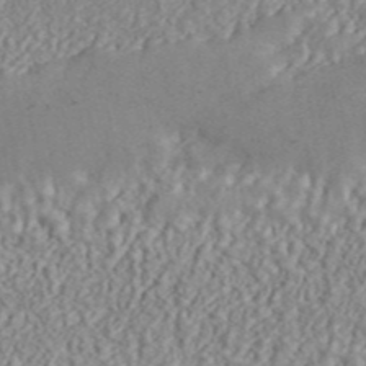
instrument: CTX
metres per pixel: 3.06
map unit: ANa
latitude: 45.6127
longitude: 36.8219
